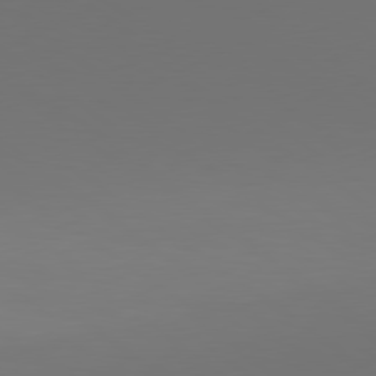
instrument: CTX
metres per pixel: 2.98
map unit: lApd
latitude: 79.9339
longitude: 158.8219
